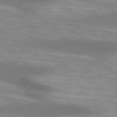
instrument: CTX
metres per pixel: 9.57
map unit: lApd
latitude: 74.7813
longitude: -49.1025
